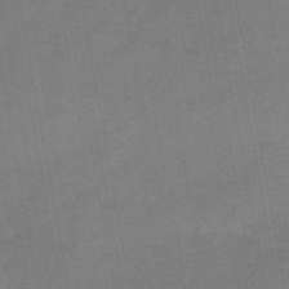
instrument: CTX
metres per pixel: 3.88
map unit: HNb
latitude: -45.4643
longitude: -37.4427
